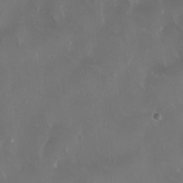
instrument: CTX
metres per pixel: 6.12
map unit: HNhu
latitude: 1.0269
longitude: -4.6113
